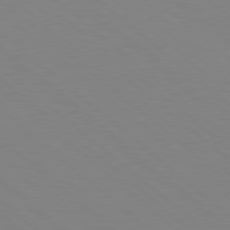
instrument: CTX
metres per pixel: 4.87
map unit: lApd
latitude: 78.7624
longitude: -176.1200
